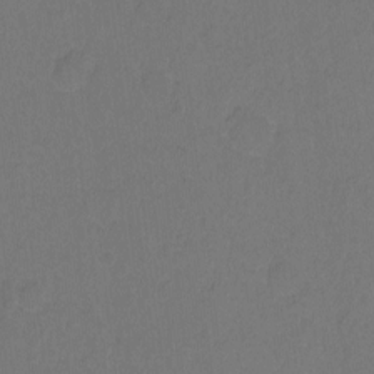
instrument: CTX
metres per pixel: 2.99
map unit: Hto
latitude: -10.7652
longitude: -37.5560
